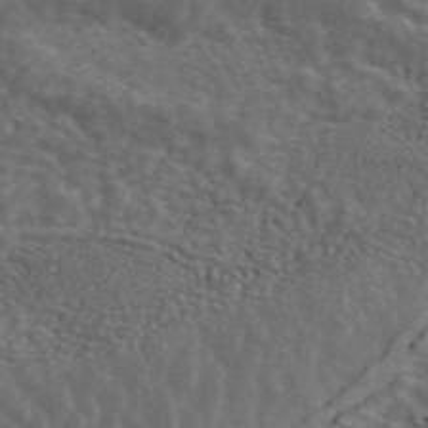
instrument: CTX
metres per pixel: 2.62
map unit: ANa
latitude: 44.3278
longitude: 28.6519
